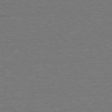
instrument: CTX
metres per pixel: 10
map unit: Ap
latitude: -78.5762
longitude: -82.4412
